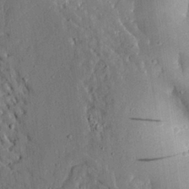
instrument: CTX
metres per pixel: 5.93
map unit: Aa
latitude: 25.9150
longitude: -130.3090
